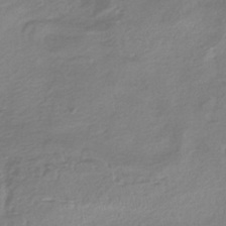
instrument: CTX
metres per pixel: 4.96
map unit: HNhu
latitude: -41.1242
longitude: 91.8045
